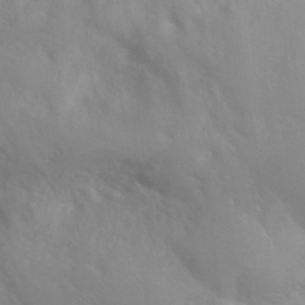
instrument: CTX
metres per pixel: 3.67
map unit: eHh
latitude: 35.2726
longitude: -60.0255
